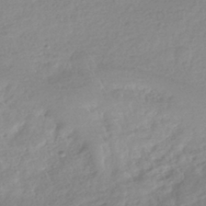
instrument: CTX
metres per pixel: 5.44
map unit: HNhu
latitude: -40.6707
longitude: 94.6707
